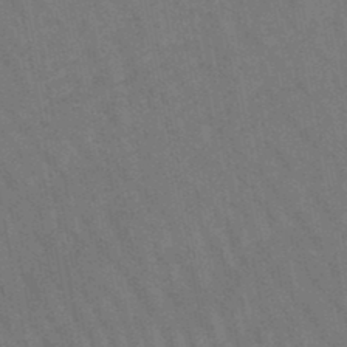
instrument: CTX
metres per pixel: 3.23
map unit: lHb
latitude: -47.5966
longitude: 69.6532
